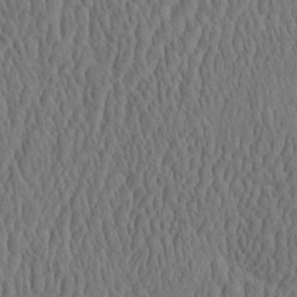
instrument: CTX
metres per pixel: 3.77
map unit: eHh
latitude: -2.5573
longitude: 15.3699
